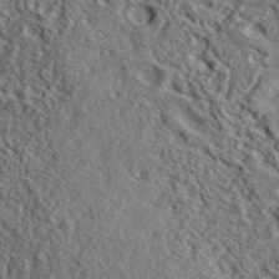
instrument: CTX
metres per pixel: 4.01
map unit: lHvf
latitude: 41.4237
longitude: -89.1026
